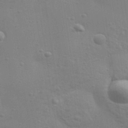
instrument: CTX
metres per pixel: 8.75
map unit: Aa
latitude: 32.9325
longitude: -133.8583
